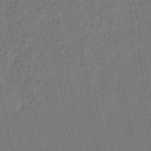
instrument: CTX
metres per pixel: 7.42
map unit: lHb
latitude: -47.7666
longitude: 70.7841
